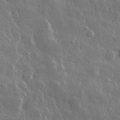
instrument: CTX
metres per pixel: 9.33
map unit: lHvf
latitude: 33.1025
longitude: -90.3845
